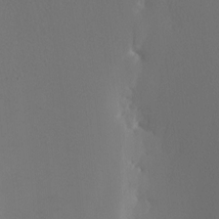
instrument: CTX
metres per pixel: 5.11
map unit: Nhu
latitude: -3.5210
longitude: -93.3292
